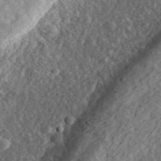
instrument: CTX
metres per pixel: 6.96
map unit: eHh
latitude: 37.6316
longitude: -79.4238
